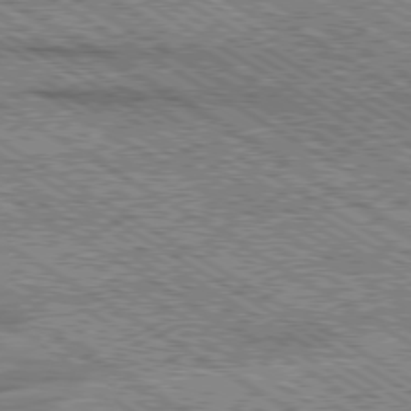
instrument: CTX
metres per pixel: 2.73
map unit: Ap
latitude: -79.8989
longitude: -83.1970
